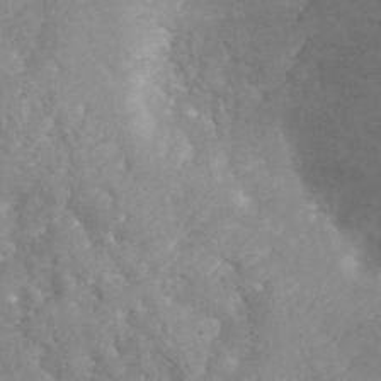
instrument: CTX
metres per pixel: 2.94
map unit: Hto
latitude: 32.2711
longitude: -41.0836
